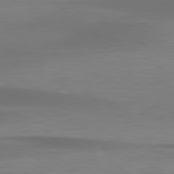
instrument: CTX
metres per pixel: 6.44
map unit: lApd
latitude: 79.4994
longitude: -88.4223
